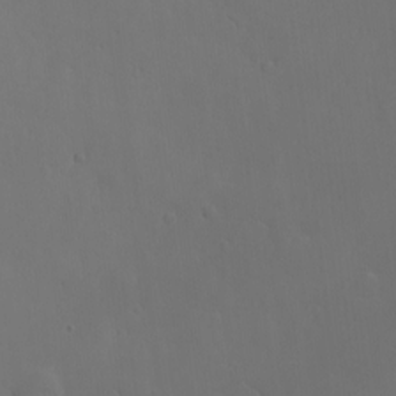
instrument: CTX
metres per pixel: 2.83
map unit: eHh
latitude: -8.7652
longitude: -66.0822
